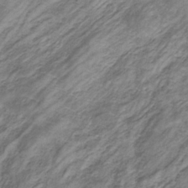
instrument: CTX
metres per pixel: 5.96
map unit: eHb
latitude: -32.5574
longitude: 67.5777
